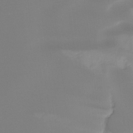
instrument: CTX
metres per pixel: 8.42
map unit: Ht
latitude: -14.2173
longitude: -51.3292
